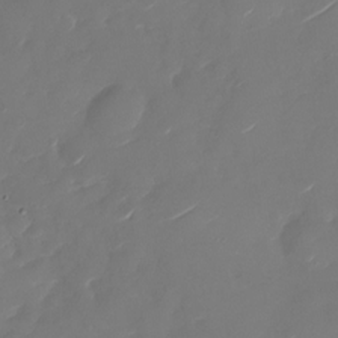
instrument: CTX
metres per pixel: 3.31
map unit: Nhu
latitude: -27.5777
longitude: -74.1956
